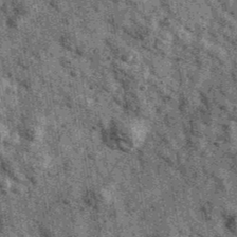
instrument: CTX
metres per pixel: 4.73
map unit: Ave
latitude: 40.7057
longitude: -107.4993
